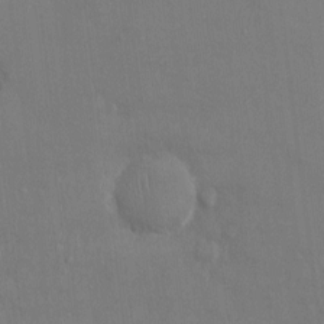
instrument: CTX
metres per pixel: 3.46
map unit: Ht
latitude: -4.2361
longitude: -14.0444
